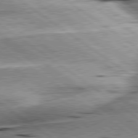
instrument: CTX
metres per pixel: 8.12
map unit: lApd
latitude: 79.8584
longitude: -140.8380
